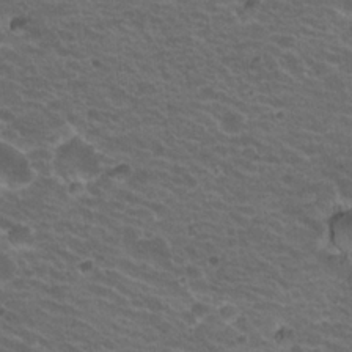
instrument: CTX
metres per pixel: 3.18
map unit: Hto
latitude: 19.8961
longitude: -32.6302
